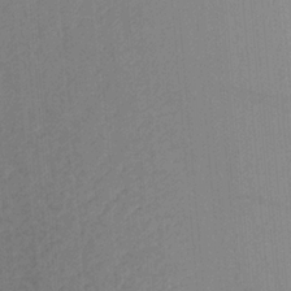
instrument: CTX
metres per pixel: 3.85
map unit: Aa
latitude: 20.6491
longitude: -143.9717
